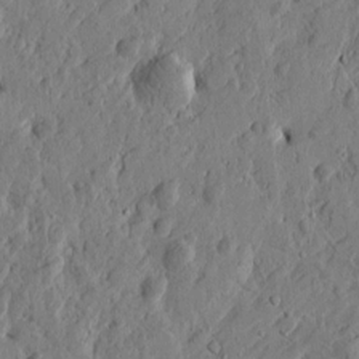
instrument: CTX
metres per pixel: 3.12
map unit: Htu
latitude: -2.2739
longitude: -178.3468
